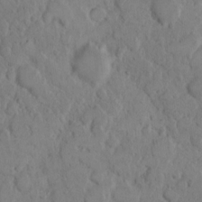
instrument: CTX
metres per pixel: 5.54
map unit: eHh
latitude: 9.7450
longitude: -64.7624
